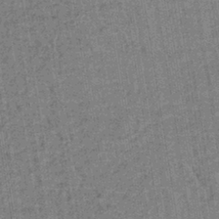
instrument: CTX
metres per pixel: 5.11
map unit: lHb
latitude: -38.8786
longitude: 60.3873
